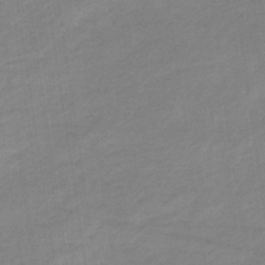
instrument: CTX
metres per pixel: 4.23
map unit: lHb
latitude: -34.4440
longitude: 68.7463
